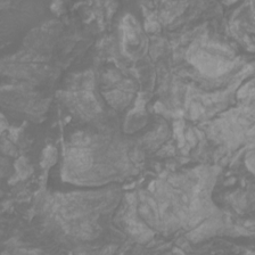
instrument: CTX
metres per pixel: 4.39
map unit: Nhu
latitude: -10.3306
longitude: -75.1214
